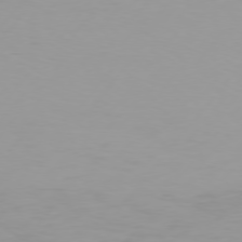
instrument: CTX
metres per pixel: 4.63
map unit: Hpe
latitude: 75.5371
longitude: -129.3859
